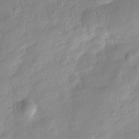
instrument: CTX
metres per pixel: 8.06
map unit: Nhe
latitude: -36.4440
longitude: -178.3090
